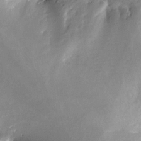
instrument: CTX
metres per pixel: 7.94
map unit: Nve
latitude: -25.2565
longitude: -109.1592
